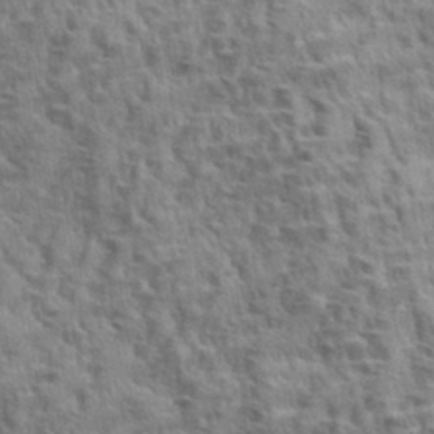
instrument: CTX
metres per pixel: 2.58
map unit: eHh
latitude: 33.1403
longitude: -141.1970
